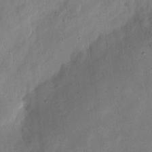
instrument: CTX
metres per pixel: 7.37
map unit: eHh
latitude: 7.1214
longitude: -71.7827
